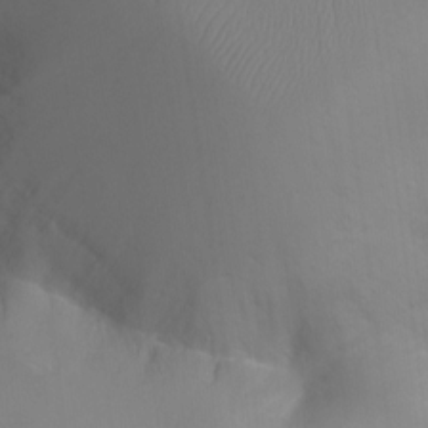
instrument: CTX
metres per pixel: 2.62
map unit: Ht
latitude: -16.9731
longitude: -41.4993
